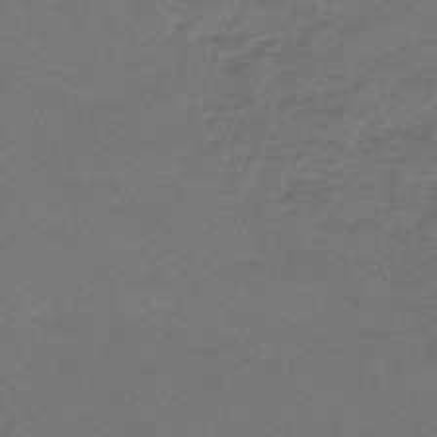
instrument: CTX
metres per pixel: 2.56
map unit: lHb
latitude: -43.6154
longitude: 73.4265
